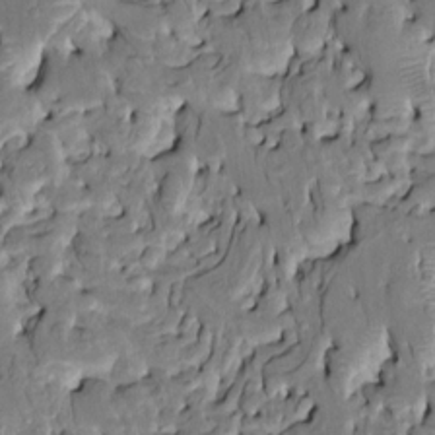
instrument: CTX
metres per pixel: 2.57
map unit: HNhu
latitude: 8.0255
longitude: -2.8002
